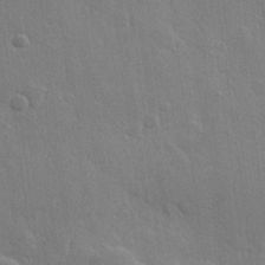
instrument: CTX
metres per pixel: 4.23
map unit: Hve
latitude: 23.0458
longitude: 148.3496
